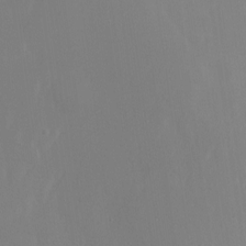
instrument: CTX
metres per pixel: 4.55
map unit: Nhu
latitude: -6.3495
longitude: -47.8017
